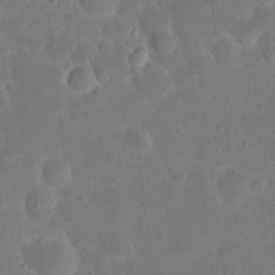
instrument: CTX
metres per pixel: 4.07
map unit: eHh
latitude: 21.8584
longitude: -63.2348
